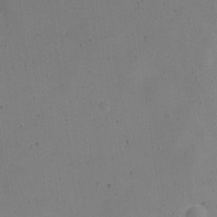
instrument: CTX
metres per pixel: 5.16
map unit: Nve
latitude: -24.6140
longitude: 107.8234
